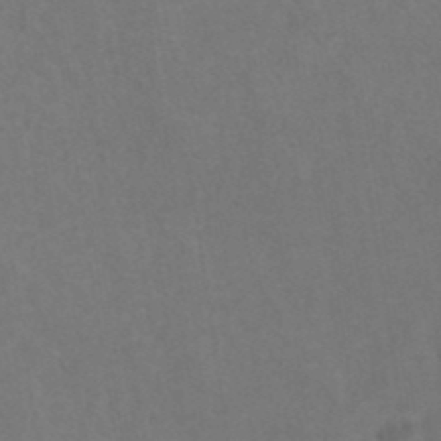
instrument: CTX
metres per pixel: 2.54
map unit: ANa
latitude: 39.4615
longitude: 22.8219
